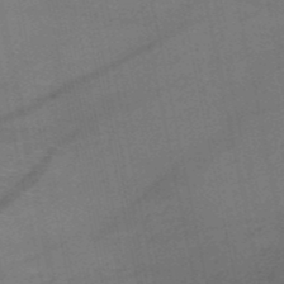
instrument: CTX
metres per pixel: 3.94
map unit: HNb
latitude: -51.1620
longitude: -42.4223
